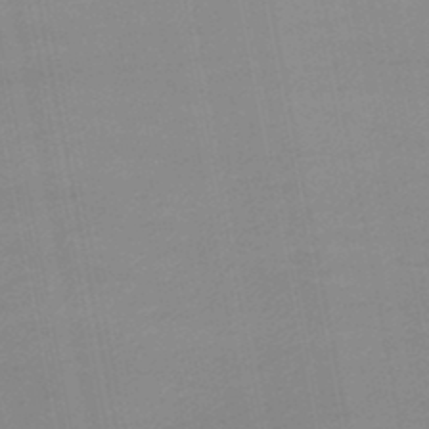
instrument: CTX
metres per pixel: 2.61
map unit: lHb
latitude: -47.1242
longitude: 58.4817
